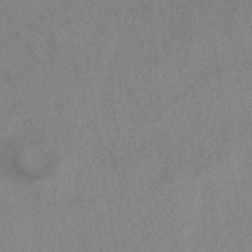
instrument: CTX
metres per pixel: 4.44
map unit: eHh
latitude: -39.9367
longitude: -27.0081
